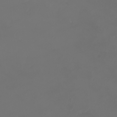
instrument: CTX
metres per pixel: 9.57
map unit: eHh
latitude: -3.8989
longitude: 19.8611
